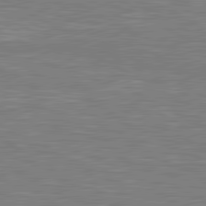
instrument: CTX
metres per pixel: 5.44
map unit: lApd
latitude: 80.9703
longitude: -173.0647
